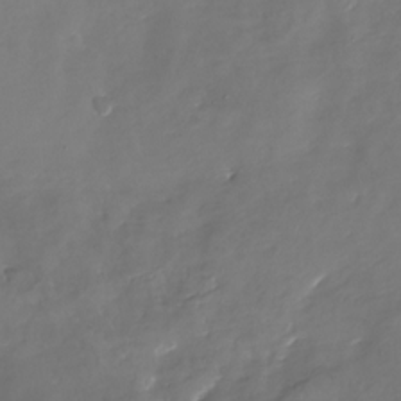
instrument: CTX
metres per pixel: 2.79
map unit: Nhu
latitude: -28.2740
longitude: -75.9339
